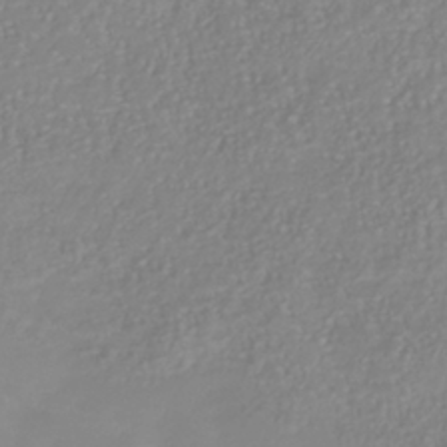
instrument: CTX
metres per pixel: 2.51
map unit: Nhu
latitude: -41.1809
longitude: -84.4034
